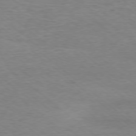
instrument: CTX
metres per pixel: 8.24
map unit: Ap
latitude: -78.0283
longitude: -92.4790
